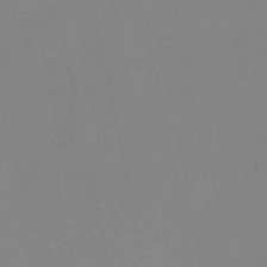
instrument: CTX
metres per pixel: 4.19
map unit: eHb
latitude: -37.5588
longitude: 74.8975
